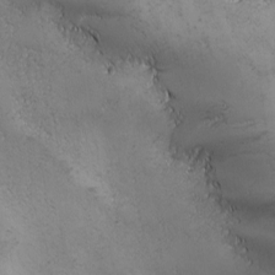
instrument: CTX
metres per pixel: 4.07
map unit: Ave
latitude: -7.2376
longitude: -121.4049
